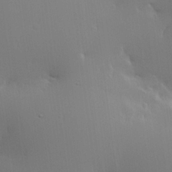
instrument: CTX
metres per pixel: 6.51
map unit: Hve
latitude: 22.9703
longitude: 145.8045
